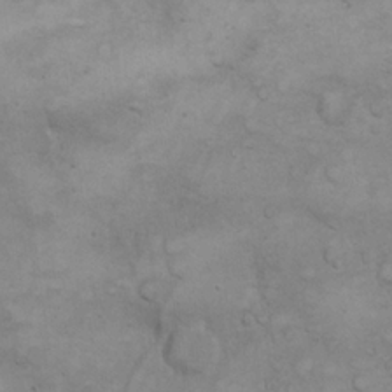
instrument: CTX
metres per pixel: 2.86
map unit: eHh
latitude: 22.3278
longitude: -59.6883
